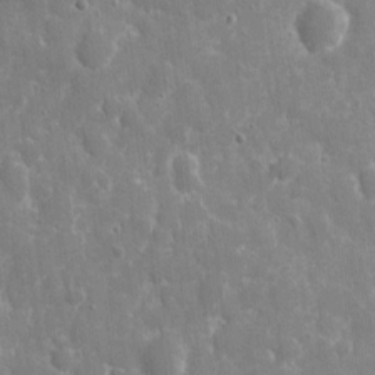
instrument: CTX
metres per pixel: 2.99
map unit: eHh
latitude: 8.6113
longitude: -70.1389
